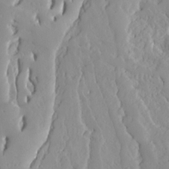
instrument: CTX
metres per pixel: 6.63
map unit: Ave
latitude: 13.0837
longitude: -135.0836
